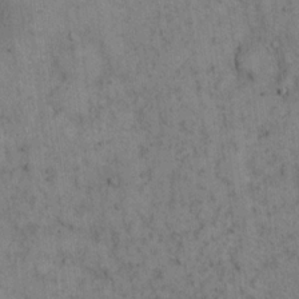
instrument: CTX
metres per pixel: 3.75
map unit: eHh
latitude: 16.3845
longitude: -63.0648
